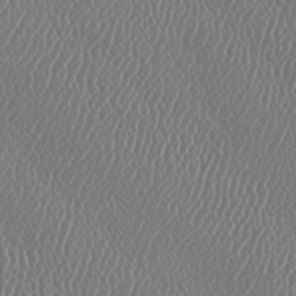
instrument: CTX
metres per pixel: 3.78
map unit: lAa
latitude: -8.9919
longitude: -128.5735
